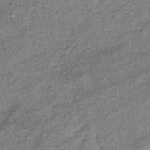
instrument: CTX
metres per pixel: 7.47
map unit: eHb
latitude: -39.0109
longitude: 79.1242
